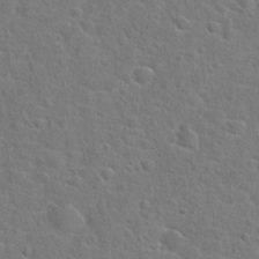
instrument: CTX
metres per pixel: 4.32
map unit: Hto
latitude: 23.3859
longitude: -46.4034
